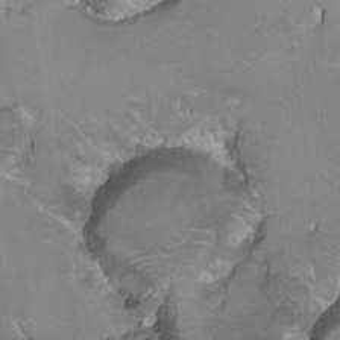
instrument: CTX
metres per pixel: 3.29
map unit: Hto
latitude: 21.5749
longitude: -32.1767
